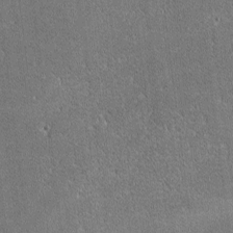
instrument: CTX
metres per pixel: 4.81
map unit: lHvf
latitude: -11.8045
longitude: -104.7813
